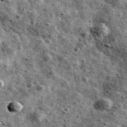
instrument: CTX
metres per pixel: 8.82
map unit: Ave
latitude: 41.6883
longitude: -107.8583
